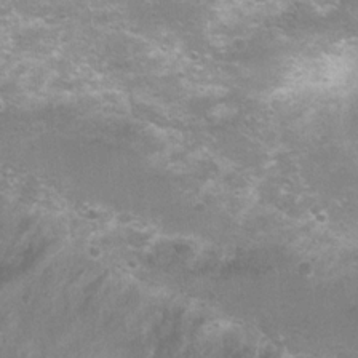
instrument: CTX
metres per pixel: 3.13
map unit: Nhu
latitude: 8.2334
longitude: -21.6694
